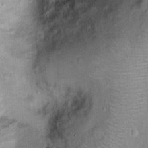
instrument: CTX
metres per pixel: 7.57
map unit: Ht
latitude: 14.7625
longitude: -40.8569
